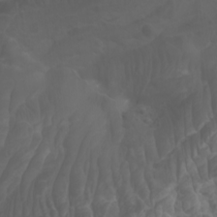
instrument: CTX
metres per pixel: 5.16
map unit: Aa
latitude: -7.8422
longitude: -80.5168
